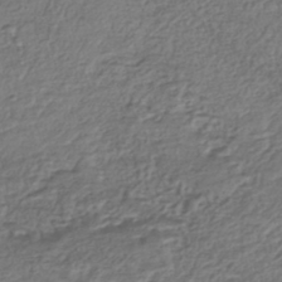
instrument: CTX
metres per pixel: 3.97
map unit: ANa
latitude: -42.6518
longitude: 108.9353
